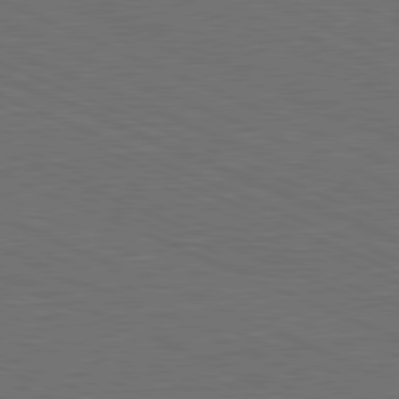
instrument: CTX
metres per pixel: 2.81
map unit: Hpe
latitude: -81.9745
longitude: 19.3321
